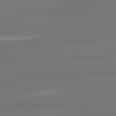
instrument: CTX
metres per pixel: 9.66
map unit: lApd
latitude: 80.9514
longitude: -164.9325
